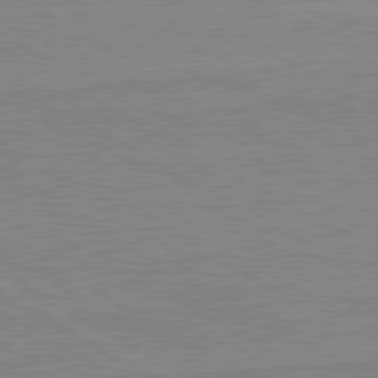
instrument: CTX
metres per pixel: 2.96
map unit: lApd
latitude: 80.2145
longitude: 168.1227
